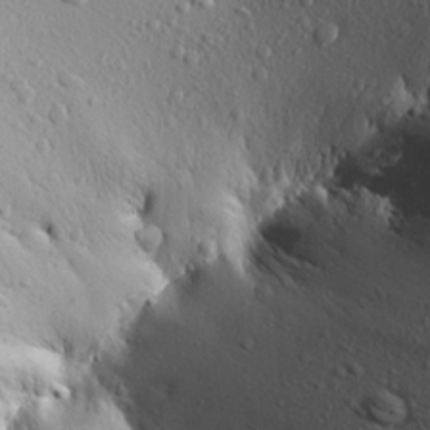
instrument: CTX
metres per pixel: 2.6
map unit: Aa
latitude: 20.1578
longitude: -147.9717
